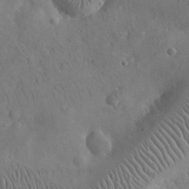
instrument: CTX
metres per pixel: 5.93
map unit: eHh
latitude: 25.5938
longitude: -67.2537
